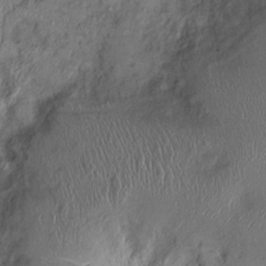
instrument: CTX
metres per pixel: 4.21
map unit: Ht
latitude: -1.4833
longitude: -13.5560
